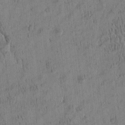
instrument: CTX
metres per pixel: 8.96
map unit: Htu
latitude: -4.6707
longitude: 175.0864
